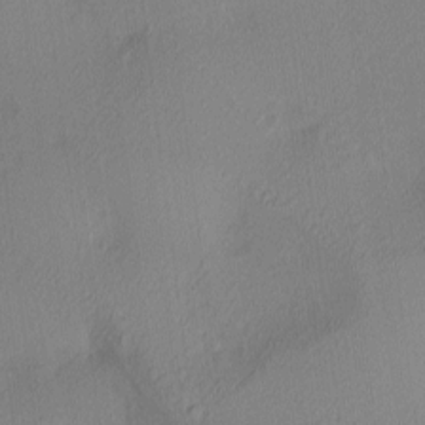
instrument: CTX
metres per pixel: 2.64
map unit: Ave
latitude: 3.1214
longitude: -115.4048
